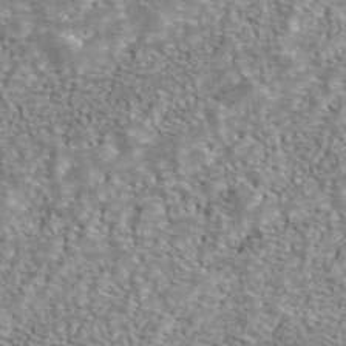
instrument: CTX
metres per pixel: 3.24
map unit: ANa
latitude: 40.7246
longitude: 17.3510
